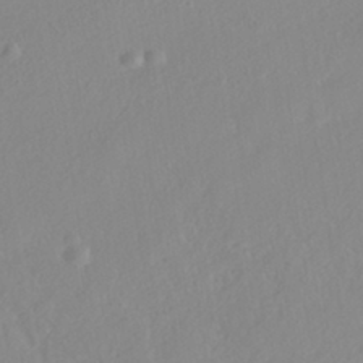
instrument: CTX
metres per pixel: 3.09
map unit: ANa
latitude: -40.9919
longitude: 104.9352
